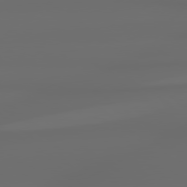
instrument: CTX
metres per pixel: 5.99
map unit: lApd
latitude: 78.9892
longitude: -135.5371
